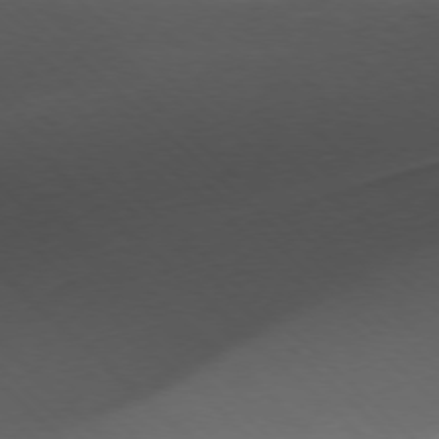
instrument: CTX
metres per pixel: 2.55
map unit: Ap
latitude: -77.9745
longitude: -90.5357
